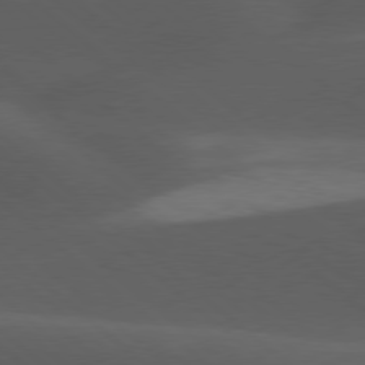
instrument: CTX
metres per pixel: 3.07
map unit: lApd
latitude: 77.8394
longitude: -55.2348
